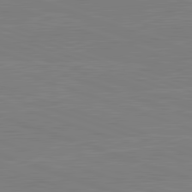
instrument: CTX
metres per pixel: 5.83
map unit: lApd
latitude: 82.3089
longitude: -159.3671
